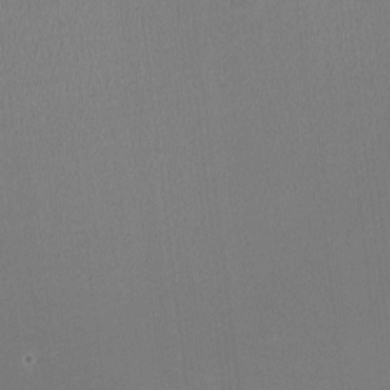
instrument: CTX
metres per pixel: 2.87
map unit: HNhu
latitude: -3.3509
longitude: -2.2900
